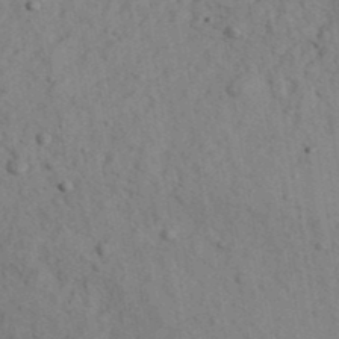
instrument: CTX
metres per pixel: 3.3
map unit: Ave
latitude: 39.9717
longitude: -110.8569
